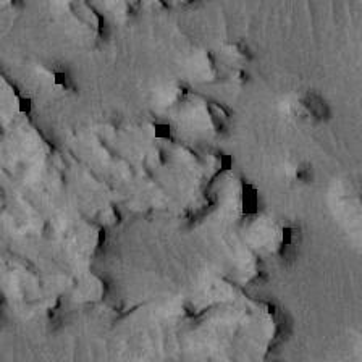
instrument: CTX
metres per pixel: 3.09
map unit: Htu
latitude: -5.1431
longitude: 156.9730
